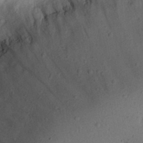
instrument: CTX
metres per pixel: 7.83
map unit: eHh
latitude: 24.4412
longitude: -70.2144
